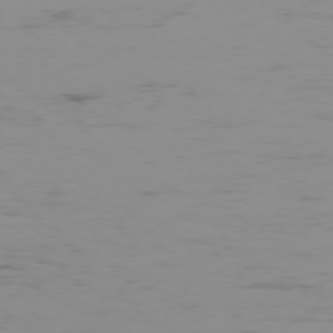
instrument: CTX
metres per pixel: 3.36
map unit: Ap
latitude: -77.0486
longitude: -82.2900
